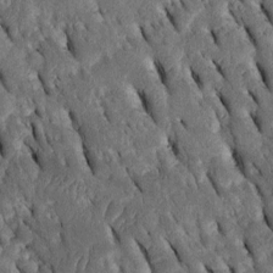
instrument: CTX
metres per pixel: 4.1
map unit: Htu
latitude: -2.5573
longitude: 151.3509
